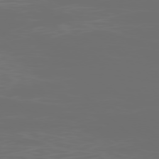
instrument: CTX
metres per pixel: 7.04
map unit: Ap
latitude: -78.7274
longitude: -69.4616
